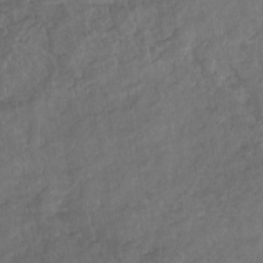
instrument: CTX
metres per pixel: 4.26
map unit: Nhu
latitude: -30.8030
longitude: -62.2145
